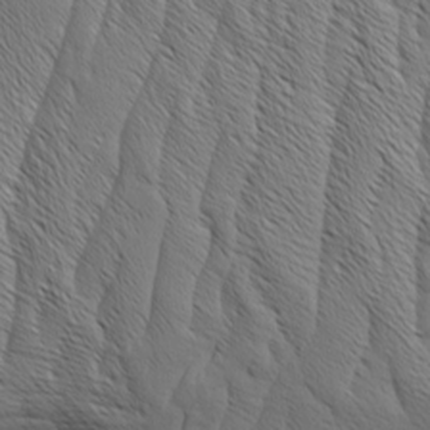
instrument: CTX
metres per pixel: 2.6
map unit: Aa
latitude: 7.7072
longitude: -130.1389
